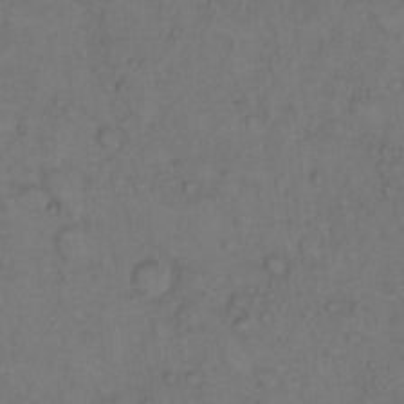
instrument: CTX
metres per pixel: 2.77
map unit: Hto
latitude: 10.4790
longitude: -59.1025
